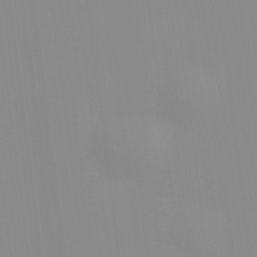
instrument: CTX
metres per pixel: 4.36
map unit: HNhu
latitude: 9.8017
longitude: 11.5588
